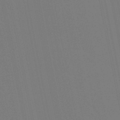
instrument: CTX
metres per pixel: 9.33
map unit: lHb
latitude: -49.4833
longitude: 75.1054
